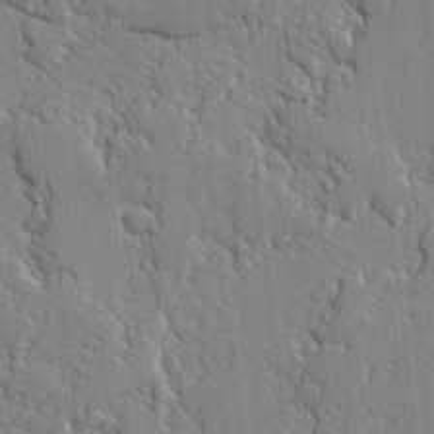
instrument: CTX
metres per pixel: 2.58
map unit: lAvf
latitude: -1.9556
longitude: -109.4615
